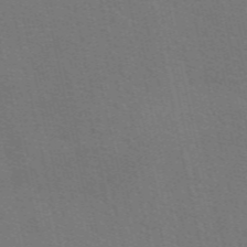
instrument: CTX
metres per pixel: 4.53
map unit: eAb
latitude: 50.9324
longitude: 112.4062
